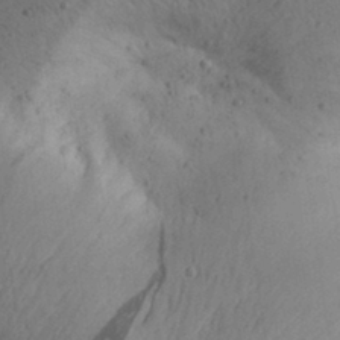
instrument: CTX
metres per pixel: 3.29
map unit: Aa
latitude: 30.2334
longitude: -145.0458
